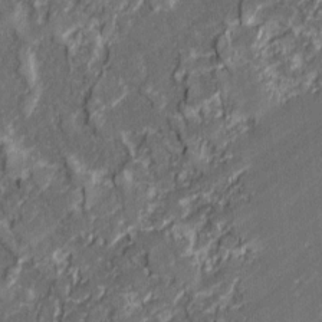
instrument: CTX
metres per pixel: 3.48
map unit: lAvf
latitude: -0.9920
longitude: -108.2522
